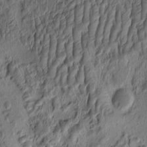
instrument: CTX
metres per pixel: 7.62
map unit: eHh
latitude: -1.1809
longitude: 15.5777
